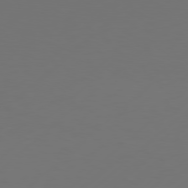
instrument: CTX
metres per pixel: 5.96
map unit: Hpe
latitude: 76.6112
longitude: -131.3482
